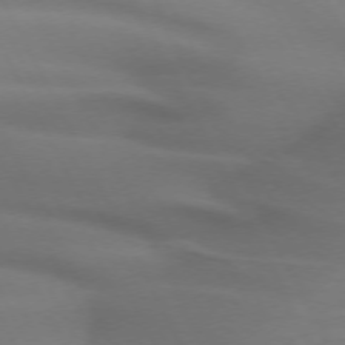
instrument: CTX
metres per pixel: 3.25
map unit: lApd
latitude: 71.9717
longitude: -50.4790
